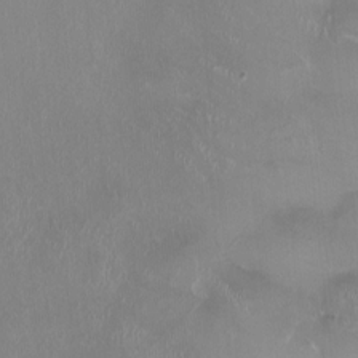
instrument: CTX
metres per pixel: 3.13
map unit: HNhu
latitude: 0.8191
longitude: -3.4048
